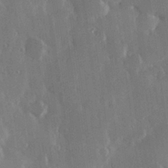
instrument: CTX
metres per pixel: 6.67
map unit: Hve
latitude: 28.2711
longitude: 149.3132
